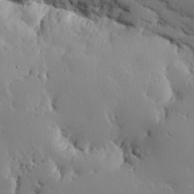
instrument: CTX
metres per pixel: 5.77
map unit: eHh
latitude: 29.8205
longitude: -81.7261
